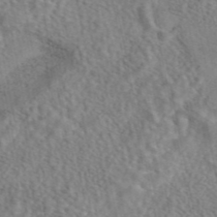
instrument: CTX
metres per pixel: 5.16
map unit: eAb
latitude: 43.0459
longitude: 108.2928
